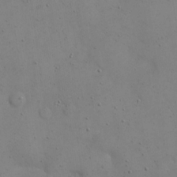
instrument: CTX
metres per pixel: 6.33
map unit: eHh
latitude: 21.2159
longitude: -62.8191
